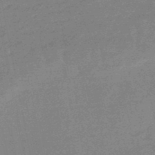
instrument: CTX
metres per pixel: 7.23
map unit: lHb
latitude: -48.4629
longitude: 81.9367
